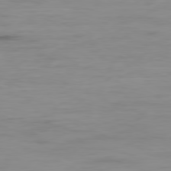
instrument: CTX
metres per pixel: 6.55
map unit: Ap
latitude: -79.4265
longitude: -77.4615
